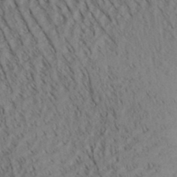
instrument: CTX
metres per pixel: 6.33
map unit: Aa
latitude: 30.3090
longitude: -139.9528
